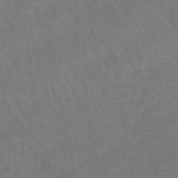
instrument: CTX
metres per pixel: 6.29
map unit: lHb
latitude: -47.5588
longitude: 69.9367
